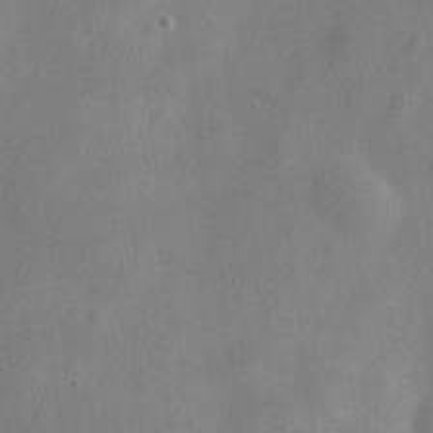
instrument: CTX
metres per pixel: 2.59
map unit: Nve
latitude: -24.3684
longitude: 107.1242
